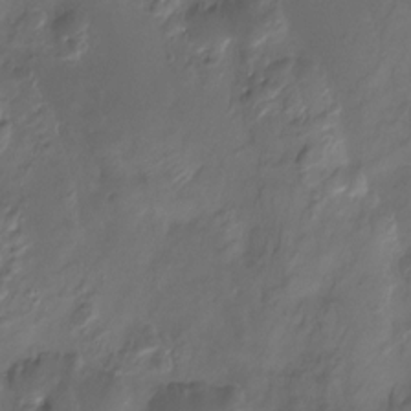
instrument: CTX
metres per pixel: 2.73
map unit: Htu
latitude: -13.9556
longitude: -44.9702
